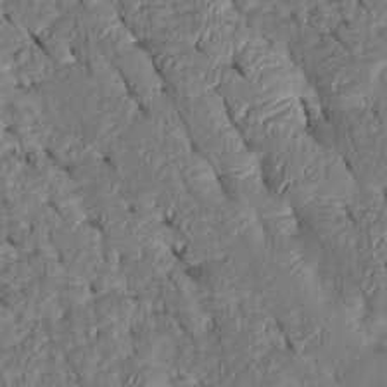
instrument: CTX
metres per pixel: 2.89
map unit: Htu
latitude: 0.7057
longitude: 148.8975
